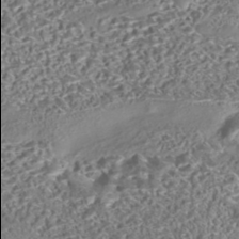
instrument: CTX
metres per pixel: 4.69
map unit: eHh
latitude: -43.2753
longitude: 122.0094
